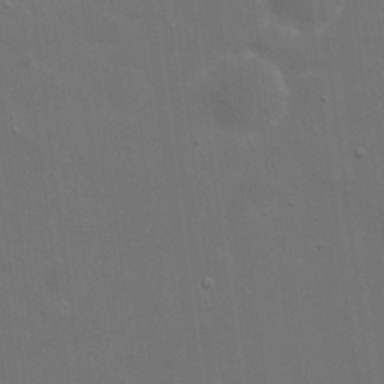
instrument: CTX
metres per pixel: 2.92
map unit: eHh
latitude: 19.8961
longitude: -66.1955
